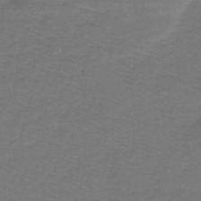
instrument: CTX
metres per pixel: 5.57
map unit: lHb
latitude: -43.3698
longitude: 56.5762
